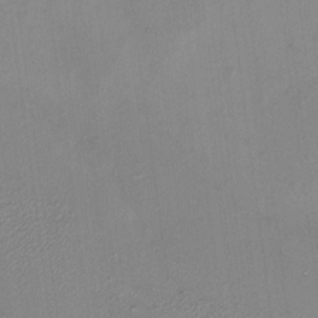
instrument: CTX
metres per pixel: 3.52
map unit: HNhu
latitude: 5.3859
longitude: 9.5588
